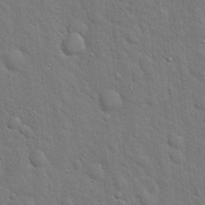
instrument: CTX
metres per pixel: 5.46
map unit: Hto
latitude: 19.2348
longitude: -51.8583
